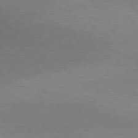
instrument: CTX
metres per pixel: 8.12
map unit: lApd
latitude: 80.2900
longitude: 133.7478
